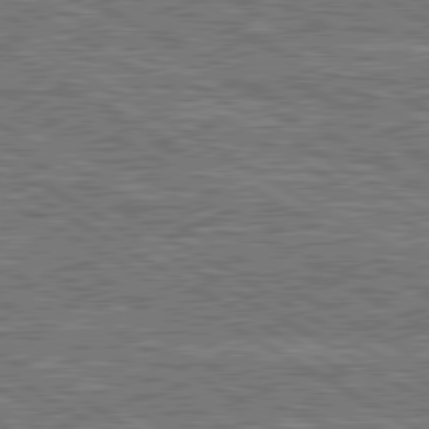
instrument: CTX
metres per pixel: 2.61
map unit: lApd
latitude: 80.5735
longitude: 172.2739
